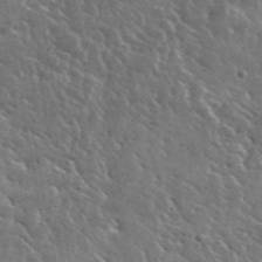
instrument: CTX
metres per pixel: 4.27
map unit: lHvf
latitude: 36.2712
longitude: -88.5546
